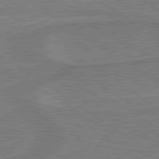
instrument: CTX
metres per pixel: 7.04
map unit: lApd
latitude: 79.9528
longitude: 166.2928
